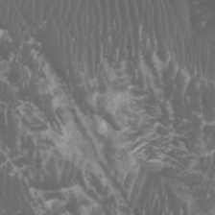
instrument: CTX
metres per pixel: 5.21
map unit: Htu
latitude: -5.0864
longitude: -88.6680
